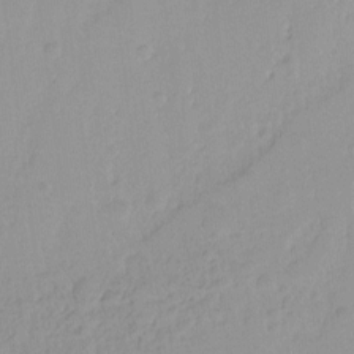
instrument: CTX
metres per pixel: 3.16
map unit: Hto
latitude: -8.6707
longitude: -42.4790
